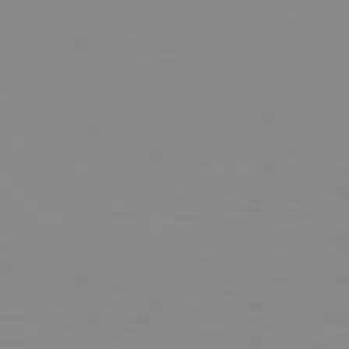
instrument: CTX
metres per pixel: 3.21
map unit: Hpe
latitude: 74.9514
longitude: -128.2522
